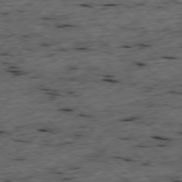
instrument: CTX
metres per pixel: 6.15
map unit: Ap
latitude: -78.9163
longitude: -89.7450
